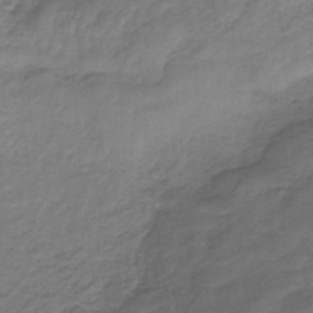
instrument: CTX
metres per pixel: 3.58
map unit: HNb
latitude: -34.1984
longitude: 60.3684
